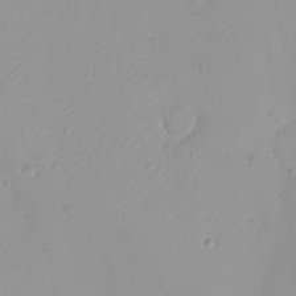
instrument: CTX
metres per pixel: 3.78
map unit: eHh
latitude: -9.5777
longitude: -69.0647
